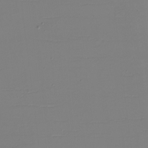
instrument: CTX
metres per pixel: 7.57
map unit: eHh
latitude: -5.7855
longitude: -83.1592
